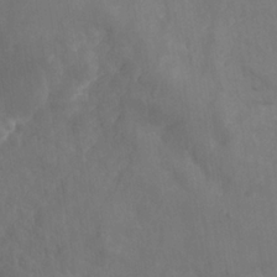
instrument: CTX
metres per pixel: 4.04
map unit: Nhe
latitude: -37.3698
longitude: 139.5588
